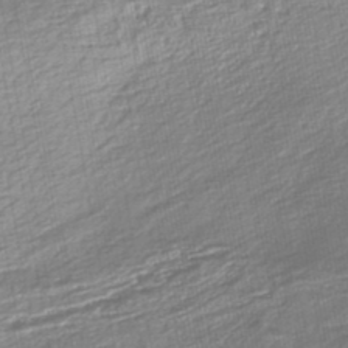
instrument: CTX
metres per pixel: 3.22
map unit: lHb
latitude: -45.4643
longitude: 60.9353
